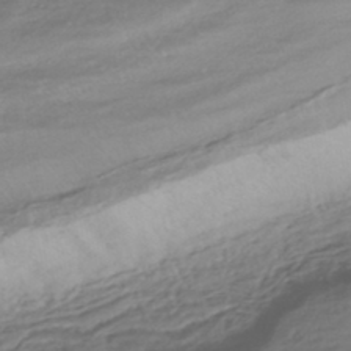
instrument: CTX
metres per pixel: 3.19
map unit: HNhu
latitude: -45.5966
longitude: 101.1998
